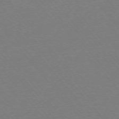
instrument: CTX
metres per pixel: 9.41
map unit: Ap
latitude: -76.2173
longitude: -60.0255
